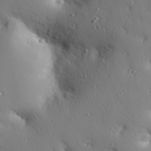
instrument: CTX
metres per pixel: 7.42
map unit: eHh
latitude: 26.4790
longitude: -75.1214
